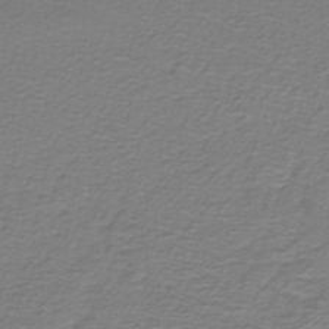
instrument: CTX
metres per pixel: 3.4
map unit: lHb
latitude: -42.8408
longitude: 56.9541
